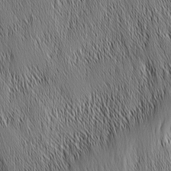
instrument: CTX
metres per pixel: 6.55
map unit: Nhu
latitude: -6.3873
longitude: -150.4223
